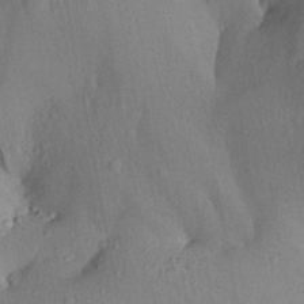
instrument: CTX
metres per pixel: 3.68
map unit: Aa
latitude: 27.5560
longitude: -134.8947
